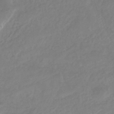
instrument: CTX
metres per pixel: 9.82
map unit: HNhu
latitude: -29.5210
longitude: 67.5210
